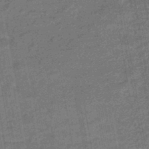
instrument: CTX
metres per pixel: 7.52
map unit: eHb
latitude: -45.7856
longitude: 88.5951
